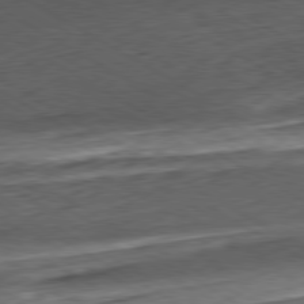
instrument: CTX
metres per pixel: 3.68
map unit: Hpe
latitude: -80.5763
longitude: 22.7841
